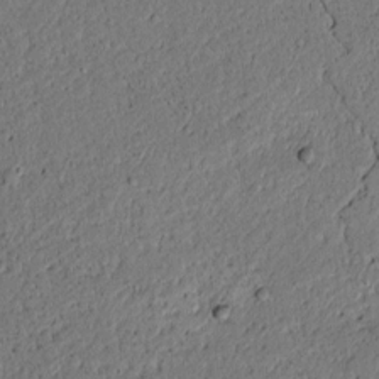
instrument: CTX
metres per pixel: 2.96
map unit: lAvf
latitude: 4.2711
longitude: 167.3510
